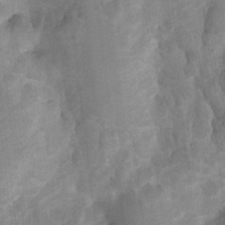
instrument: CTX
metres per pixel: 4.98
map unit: Nhu
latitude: 8.1956
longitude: -22.1956
